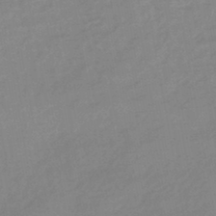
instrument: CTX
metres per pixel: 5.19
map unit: HNhu
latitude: -44.2928
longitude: 89.8800
